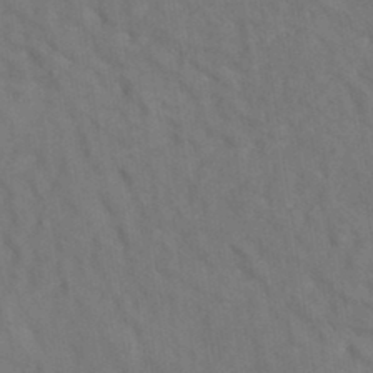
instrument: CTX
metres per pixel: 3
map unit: eAb
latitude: 35.2537
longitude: 111.6910
